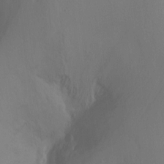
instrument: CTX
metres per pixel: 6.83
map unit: Nhu
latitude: -8.8597
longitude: -40.7057
